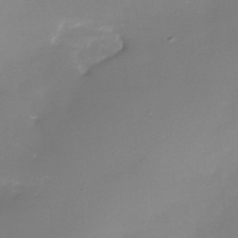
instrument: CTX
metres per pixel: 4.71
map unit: Nhe
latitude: -37.4076
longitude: -112.3845
